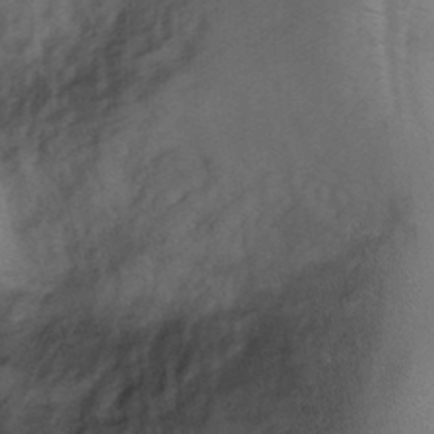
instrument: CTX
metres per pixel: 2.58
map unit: Ht
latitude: 3.4993
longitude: -29.3293
